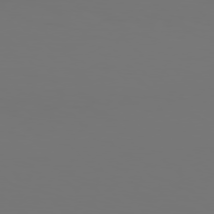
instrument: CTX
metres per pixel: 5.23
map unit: Hpe
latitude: 76.2900
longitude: -139.9528
